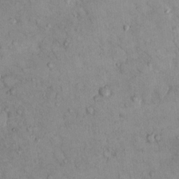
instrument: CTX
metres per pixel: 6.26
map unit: Hto
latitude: 11.4049
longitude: -60.2333
